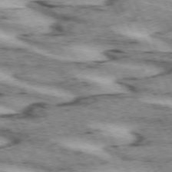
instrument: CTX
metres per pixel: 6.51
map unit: lApd
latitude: 72.2901
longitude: -54.7624
